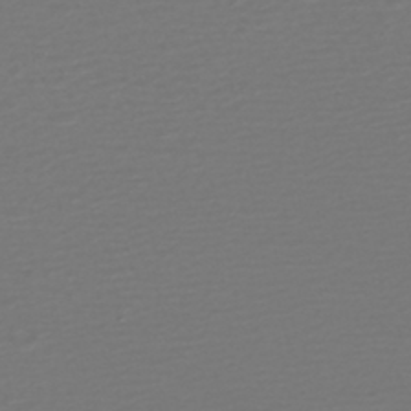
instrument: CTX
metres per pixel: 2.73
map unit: HNhu
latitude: -47.2376
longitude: 103.2565
